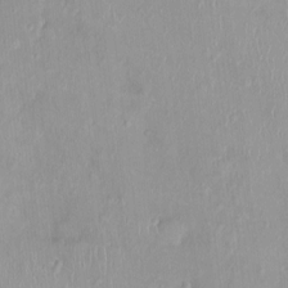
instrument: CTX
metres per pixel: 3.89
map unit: Nhu
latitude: 0.4034
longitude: -15.1593
